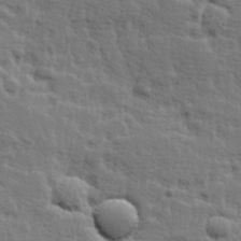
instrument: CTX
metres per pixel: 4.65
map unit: Hve
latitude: 25.5560
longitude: 144.5196
